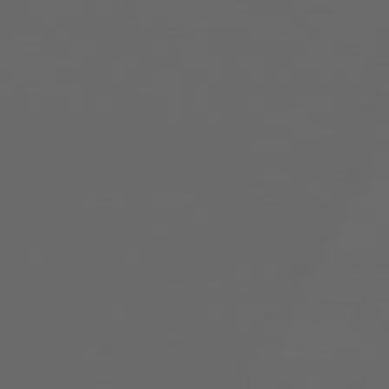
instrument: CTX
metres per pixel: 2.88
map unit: Hpe
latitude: 73.8584
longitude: -126.9136
